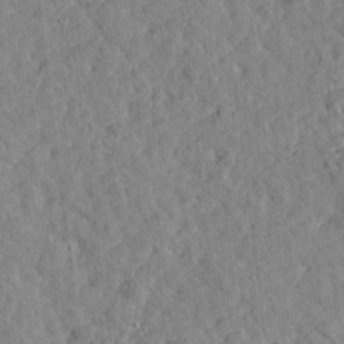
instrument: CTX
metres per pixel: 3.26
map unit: Htu
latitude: 1.7638
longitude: 179.5210
